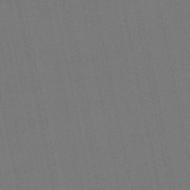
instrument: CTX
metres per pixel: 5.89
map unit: eHb
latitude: -49.7289
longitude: 72.5196
